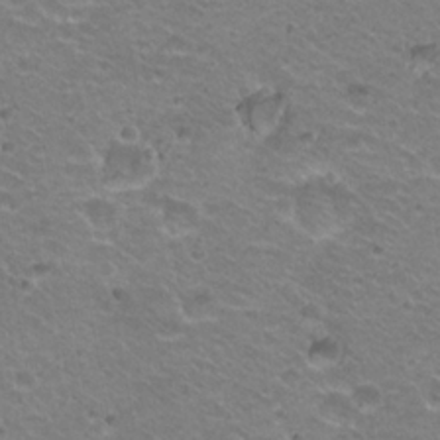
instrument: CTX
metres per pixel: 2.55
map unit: Hto
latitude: 21.5938
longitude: -32.6490
